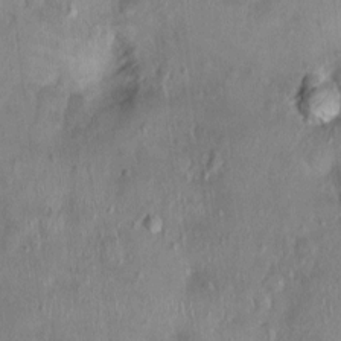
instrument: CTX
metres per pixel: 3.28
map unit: Nhu
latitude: 0.8191
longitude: -14.9892
